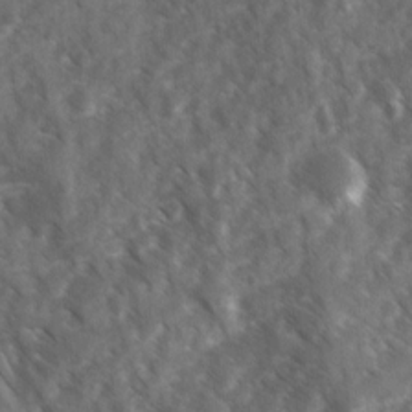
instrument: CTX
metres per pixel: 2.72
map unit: Ave
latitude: 17.1781
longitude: -131.3671
